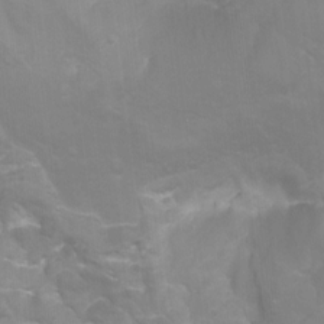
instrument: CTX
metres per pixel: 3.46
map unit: Hto
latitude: -7.4076
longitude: -51.3481
